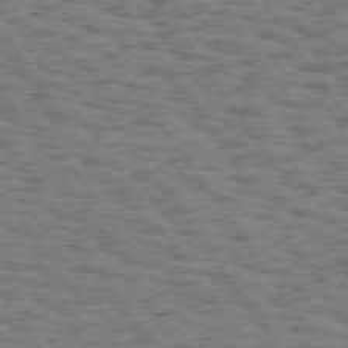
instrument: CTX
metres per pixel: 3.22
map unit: Hpe
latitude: 74.3278
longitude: -134.5734
